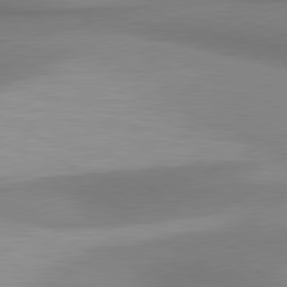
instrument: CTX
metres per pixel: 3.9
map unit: lApd
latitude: 80.8191
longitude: 175.5021
